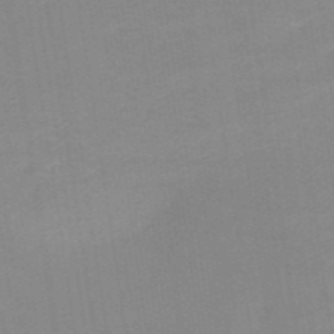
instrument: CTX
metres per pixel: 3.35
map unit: HNb
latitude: -54.2551
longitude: -48.5735
